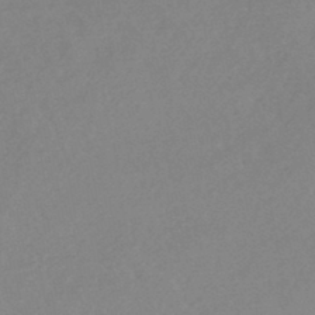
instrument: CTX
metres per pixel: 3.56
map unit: HNhu
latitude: -44.6896
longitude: 91.6344
